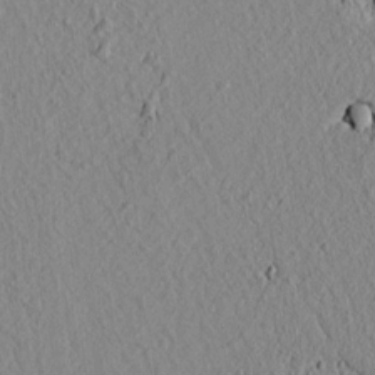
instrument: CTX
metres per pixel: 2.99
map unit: lAvf
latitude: 6.5357
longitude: 165.7856
